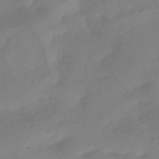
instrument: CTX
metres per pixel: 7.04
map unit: HNhu
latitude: -42.5006
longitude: 92.0094
